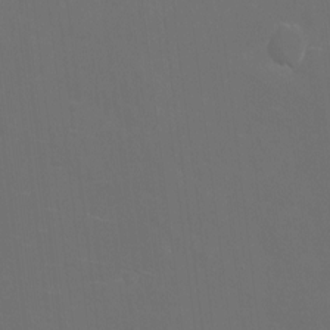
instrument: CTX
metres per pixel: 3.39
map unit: eHh
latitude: 5.5560
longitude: -69.1781
